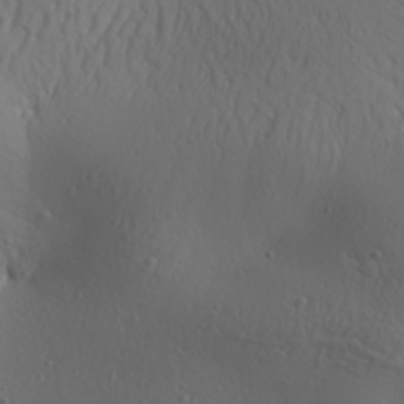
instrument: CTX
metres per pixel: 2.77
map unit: Aa
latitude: 31.1404
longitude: -143.0648
